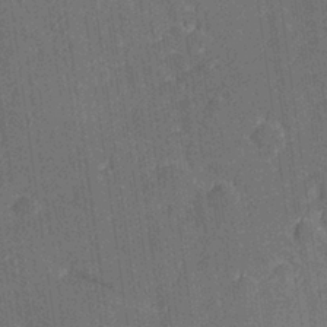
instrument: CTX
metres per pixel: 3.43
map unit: Hve
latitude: 26.9892
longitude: 144.2928
